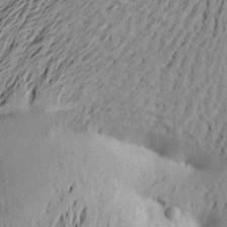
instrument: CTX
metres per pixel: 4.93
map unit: Aa
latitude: 21.7450
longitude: -149.6883
